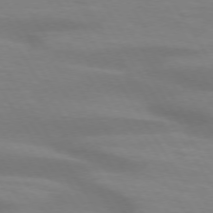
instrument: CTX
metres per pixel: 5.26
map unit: lApd
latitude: 73.7261
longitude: -53.5182
